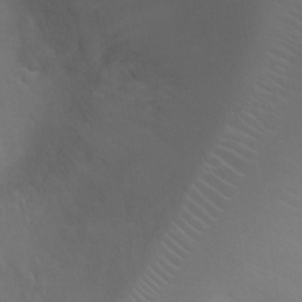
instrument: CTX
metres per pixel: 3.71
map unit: Ht
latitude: -7.7288
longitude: -20.7435
